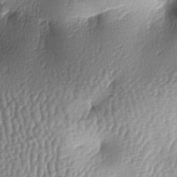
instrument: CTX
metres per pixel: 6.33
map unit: lAa
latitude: -6.3495
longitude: -127.3860
